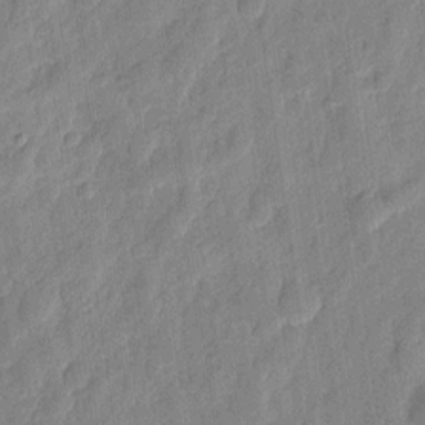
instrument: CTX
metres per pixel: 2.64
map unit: eHh
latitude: 7.4237
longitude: -74.2145
